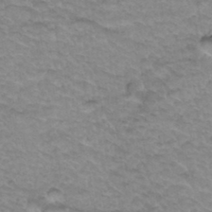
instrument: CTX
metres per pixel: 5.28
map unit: Hto
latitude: 34.3845
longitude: -47.8206
